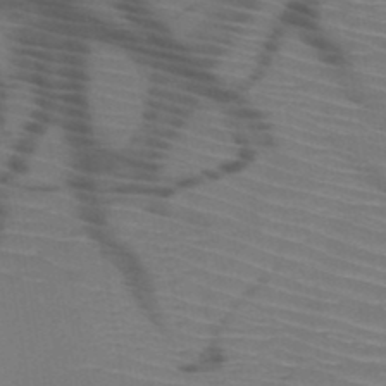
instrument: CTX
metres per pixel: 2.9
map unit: HNb
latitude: -49.1620
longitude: -44.6679
